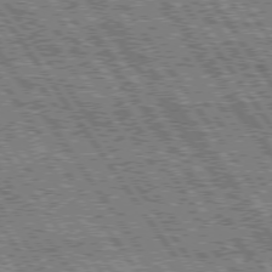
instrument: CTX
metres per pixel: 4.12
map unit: Hpe
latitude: 75.1781
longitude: -153.6883
